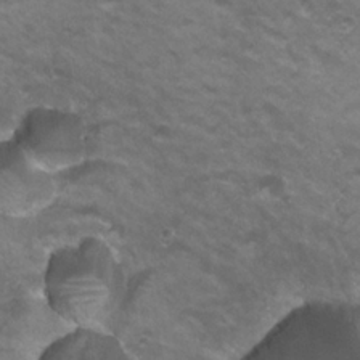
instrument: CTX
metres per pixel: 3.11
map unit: Hto
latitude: 21.4238
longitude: -32.2900
